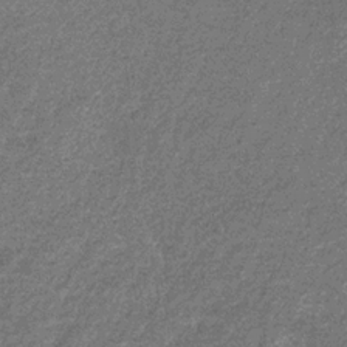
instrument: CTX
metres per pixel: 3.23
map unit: eHb
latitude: -32.0472
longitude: 71.0864
